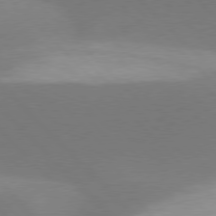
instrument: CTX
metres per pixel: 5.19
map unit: lApd
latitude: 77.5371
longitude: -50.4034
